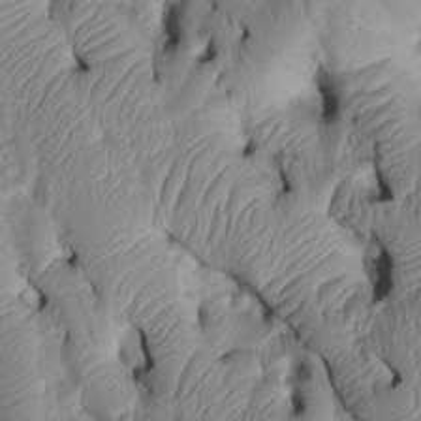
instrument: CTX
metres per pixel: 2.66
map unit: Htu
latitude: 2.8758
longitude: 149.0676
